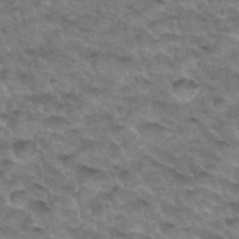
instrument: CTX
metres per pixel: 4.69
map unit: Hto
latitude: 33.5560
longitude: -48.6113
